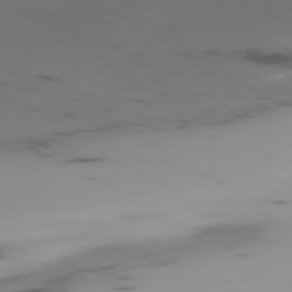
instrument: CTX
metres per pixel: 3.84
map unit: Ap
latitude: -77.8422
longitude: -64.5168
